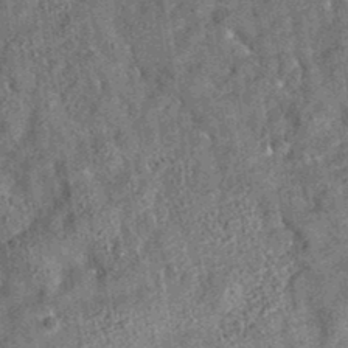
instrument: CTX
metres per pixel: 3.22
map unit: eAb
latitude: 35.4048
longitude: 115.1242
